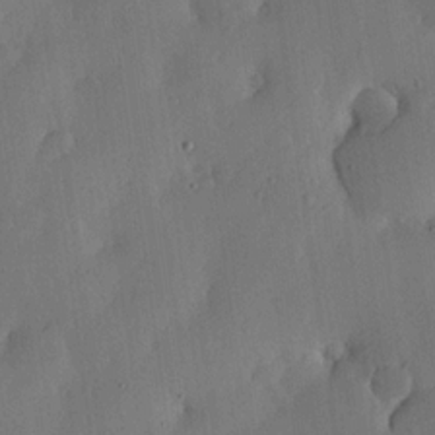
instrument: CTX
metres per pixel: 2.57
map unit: lHvf
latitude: 19.3481
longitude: -115.6693
